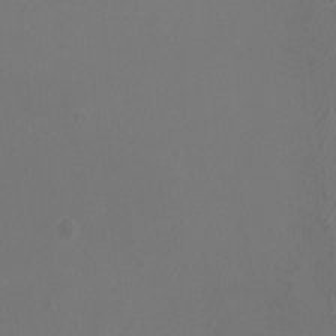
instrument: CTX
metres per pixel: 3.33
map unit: HNhu
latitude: 3.0269
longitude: -2.4790
